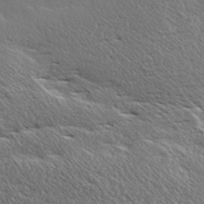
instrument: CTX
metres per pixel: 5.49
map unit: Ave
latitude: 17.4237
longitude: -138.0444
